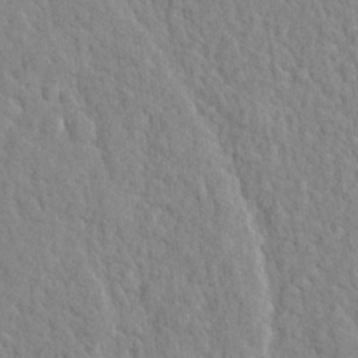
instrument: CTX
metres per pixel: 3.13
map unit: lHvf
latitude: 24.6868
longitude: 143.4832
